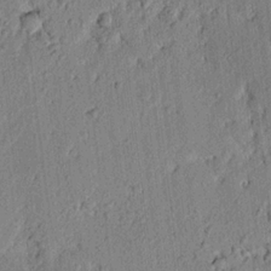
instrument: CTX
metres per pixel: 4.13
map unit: lAvf
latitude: 7.2726
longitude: 164.8597
